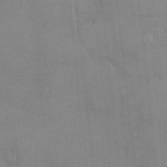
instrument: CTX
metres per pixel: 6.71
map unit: Ht
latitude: -2.5951
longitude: -14.7436
